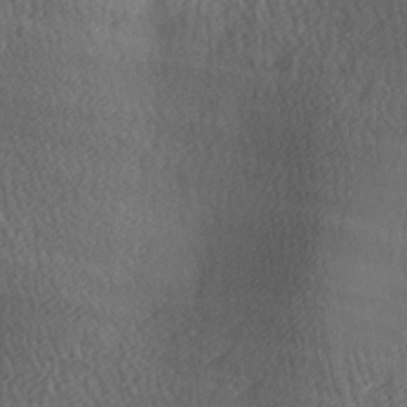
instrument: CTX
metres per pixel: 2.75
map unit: lAa
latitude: -6.1605
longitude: -121.3293
